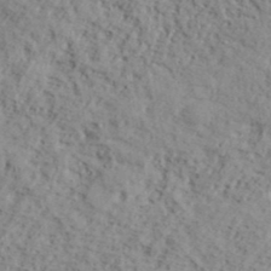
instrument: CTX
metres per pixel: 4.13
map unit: lHvf
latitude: 39.6883
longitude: -87.3293
